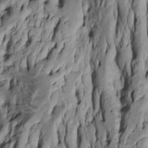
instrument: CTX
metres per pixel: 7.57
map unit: Htu
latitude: -5.6533
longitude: 151.9745
